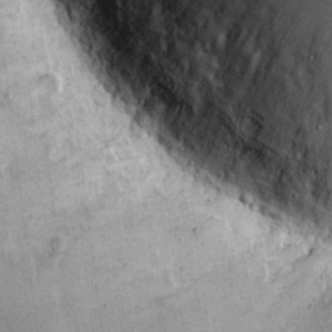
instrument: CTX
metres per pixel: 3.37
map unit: eHh
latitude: 14.4979
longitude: -68.4979
